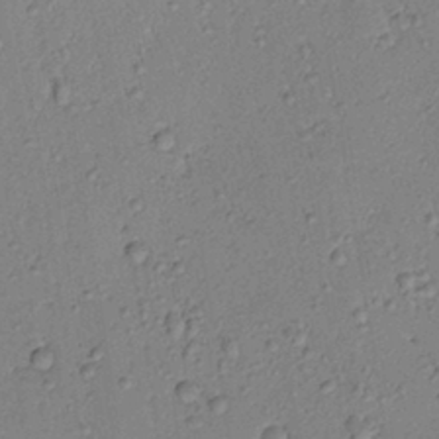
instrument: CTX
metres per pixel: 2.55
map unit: Htu
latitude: 0.2900
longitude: 173.4454
